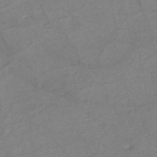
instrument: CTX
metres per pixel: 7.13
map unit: eHh
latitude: -44.9542
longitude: -30.1578
